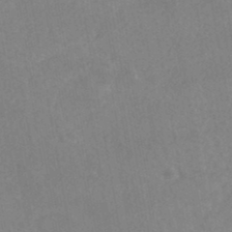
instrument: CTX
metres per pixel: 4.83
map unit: HNhu
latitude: -44.8975
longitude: 92.1606
